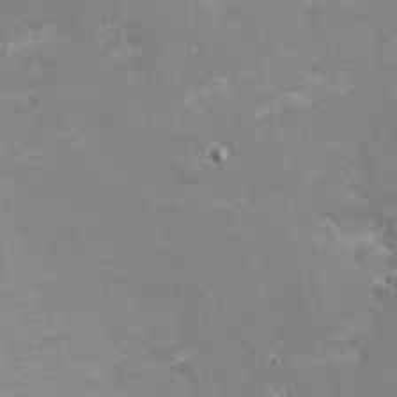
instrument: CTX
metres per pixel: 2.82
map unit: eHh
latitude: -2.1038
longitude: -81.1403
